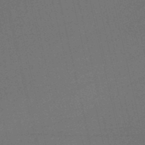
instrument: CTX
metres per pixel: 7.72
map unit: HNb
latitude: -51.1620
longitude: -40.9135
